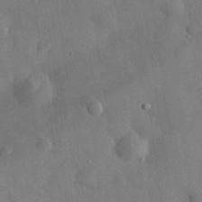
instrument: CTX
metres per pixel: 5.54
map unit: eHh
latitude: 30.9325
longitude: -77.4615
